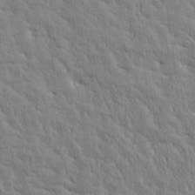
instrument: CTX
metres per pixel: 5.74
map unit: Htu
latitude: -3.5399
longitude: 174.3684
